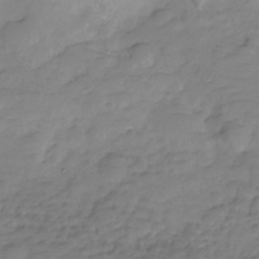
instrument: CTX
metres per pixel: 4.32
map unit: Hve
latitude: -29.3699
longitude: 90.7086
